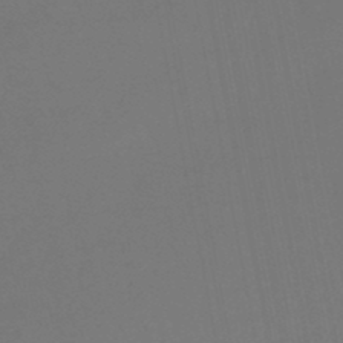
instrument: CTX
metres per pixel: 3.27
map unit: lHb
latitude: -47.5966
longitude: 74.2362
